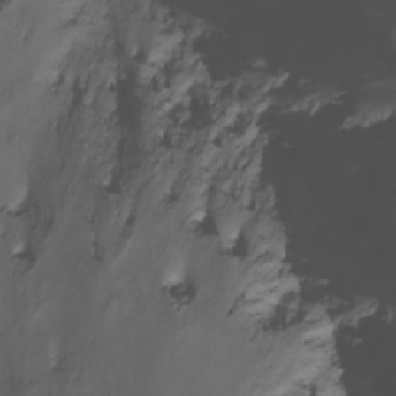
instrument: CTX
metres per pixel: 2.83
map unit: Nhu
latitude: -14.8219
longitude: -54.4034
